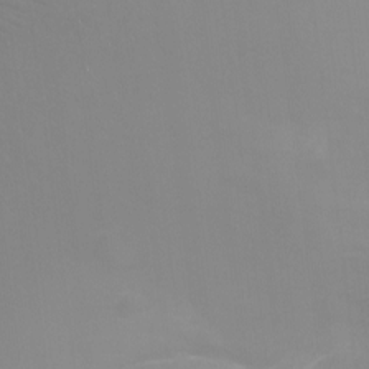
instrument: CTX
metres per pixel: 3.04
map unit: Ht
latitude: -16.8975
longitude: -41.1214
